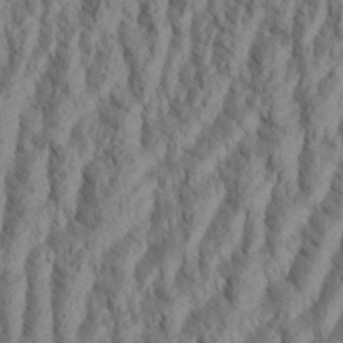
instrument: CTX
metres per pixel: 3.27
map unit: Aa
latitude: 34.2711
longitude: -137.4805
